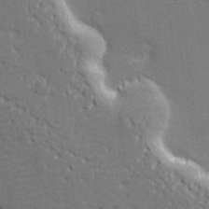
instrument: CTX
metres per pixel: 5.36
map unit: lHvf
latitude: 26.3845
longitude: 142.4817
